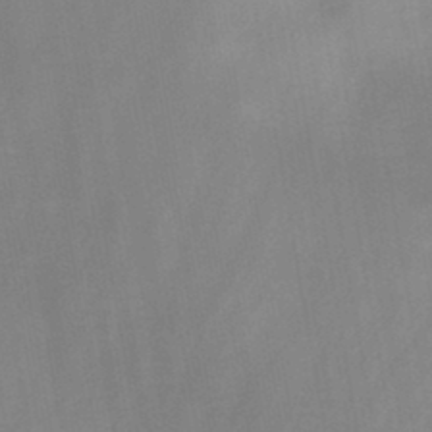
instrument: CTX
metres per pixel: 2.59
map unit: HNb
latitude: -45.0486
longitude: -38.8947
